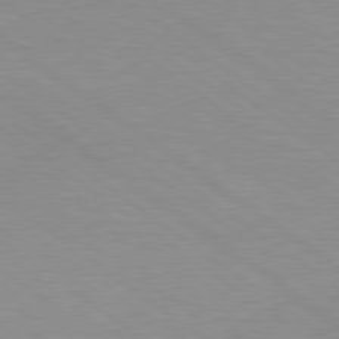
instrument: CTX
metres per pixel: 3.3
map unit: Hpe
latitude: 78.8380
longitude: -122.4412
